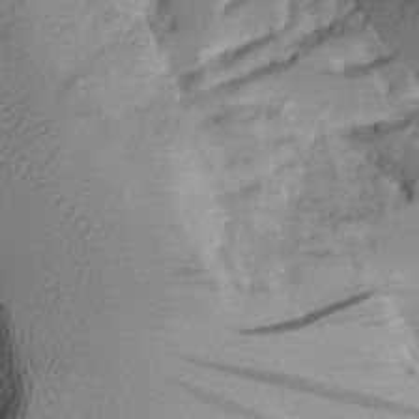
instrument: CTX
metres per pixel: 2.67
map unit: Aa
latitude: 10.4790
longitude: -126.9325
